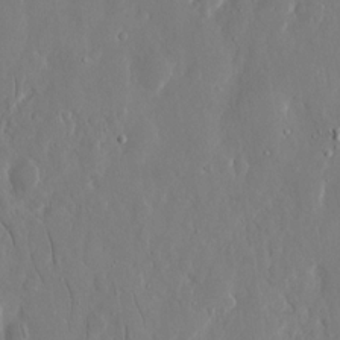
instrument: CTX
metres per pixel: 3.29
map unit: eHh
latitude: 12.7624
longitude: -71.4237
